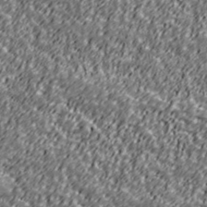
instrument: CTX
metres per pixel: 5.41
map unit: Ave
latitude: 41.1592
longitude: -113.4237
